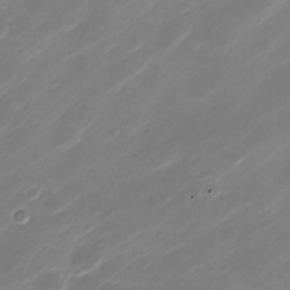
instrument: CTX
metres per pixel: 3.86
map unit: Nve
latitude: -21.1620
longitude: 106.9731
